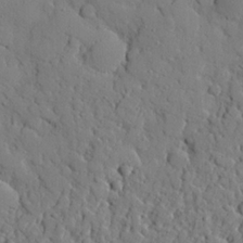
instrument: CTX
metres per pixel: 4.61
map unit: eHh
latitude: 26.9703
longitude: -78.5357
